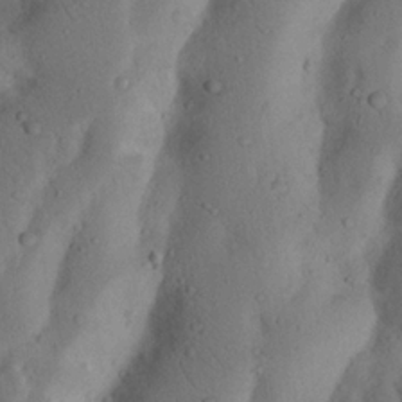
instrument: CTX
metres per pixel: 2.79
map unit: Nhu
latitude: 19.1403
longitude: -75.6883
